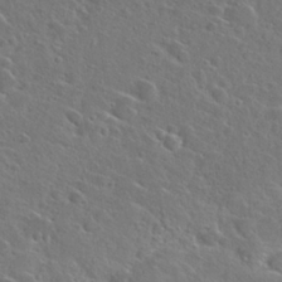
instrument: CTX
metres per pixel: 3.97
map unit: Hto
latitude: 26.0822
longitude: -46.7813
